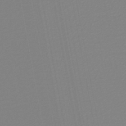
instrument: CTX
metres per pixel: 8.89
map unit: lHb
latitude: -45.8989
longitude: 74.2362
